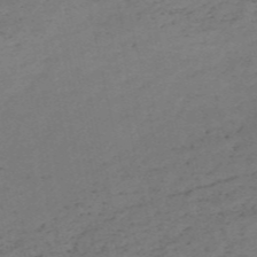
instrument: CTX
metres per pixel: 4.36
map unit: HNb
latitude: -55.4266
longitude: -43.7072
